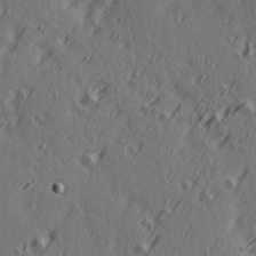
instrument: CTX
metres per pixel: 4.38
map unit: Ave
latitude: 14.2523
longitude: -106.1011
